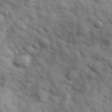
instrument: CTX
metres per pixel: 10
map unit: Hve
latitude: 32.0255
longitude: 150.9920
